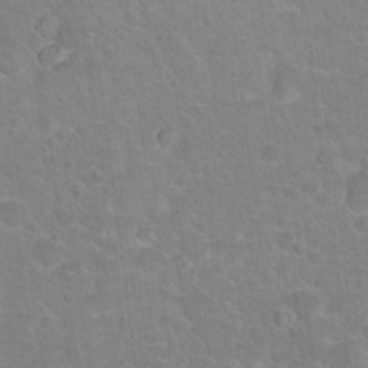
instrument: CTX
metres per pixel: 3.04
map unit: Nhu
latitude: 17.3482
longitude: -32.3656
